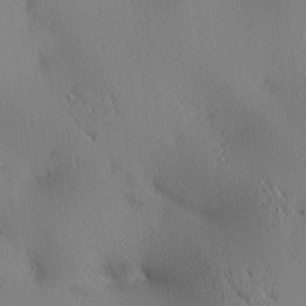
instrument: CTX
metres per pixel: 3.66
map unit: lAa
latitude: 4.0255
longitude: -117.0081
